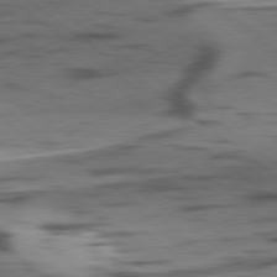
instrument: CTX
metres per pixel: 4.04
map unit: lApd
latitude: 78.8947
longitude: -50.9135
